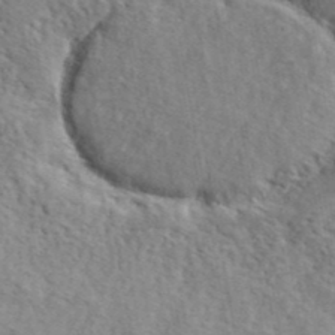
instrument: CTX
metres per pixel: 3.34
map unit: lHvf
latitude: 41.7071
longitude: -87.6316
